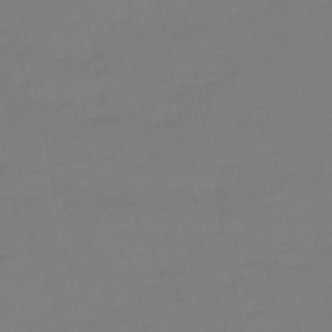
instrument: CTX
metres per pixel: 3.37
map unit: eHb
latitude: -49.9178
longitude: 77.1053
